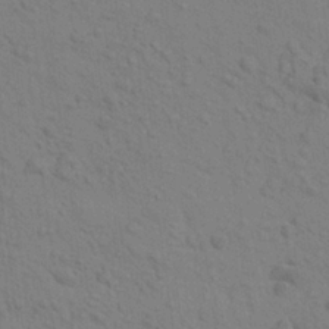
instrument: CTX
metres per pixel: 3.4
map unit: Aa
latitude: 22.8758
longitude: -148.4223
